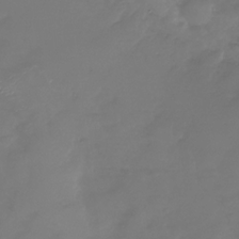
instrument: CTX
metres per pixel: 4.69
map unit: Nhu
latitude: -26.9352
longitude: -57.4048
